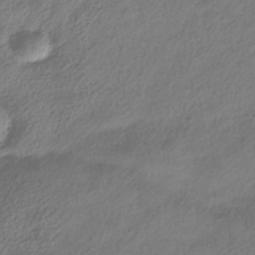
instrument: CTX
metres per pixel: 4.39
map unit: HNhu
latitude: -39.8989
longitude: 101.9178
